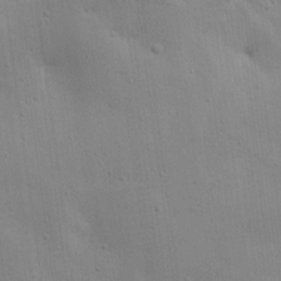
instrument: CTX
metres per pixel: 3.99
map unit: Ave
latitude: 17.1214
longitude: -138.8758
